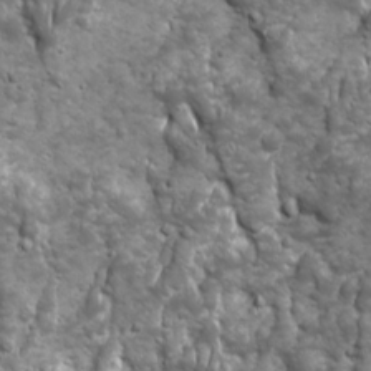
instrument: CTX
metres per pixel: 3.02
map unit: Ave
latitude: 16.7057
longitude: -133.6883
